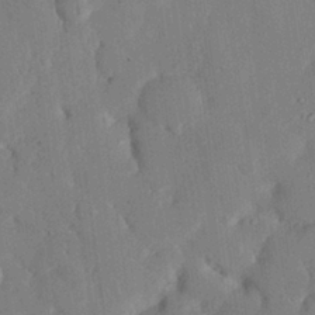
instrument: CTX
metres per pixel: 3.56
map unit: eHh
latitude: 27.7828
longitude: -79.5938
